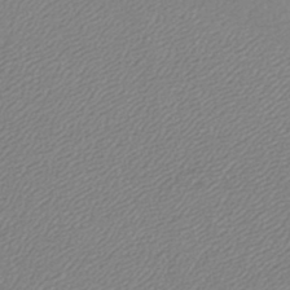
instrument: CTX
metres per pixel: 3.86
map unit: lHb
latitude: -42.1794
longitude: 61.7667
